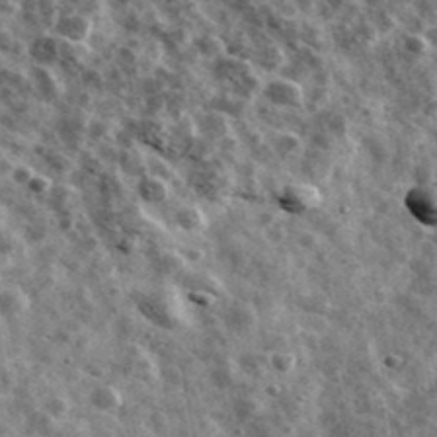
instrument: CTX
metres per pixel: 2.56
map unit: Ave
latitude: 42.0255
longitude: -107.6694
